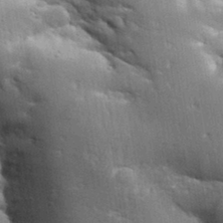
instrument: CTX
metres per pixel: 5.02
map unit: Aa
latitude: 32.9514
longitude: -144.3656
